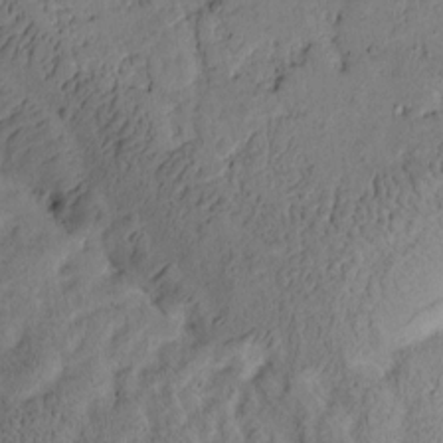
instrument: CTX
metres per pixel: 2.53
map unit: Htu
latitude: -3.3131
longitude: 166.6518
